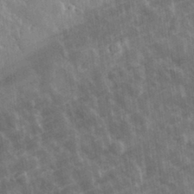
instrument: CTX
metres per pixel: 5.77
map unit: eHh
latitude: 31.2537
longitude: -80.0255
